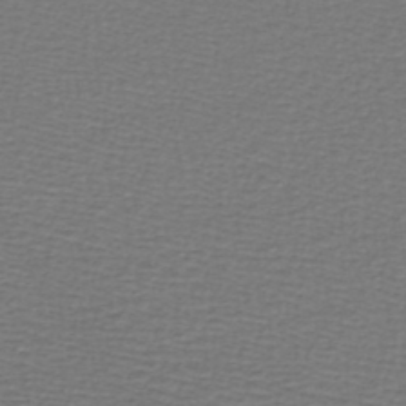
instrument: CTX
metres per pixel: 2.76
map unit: lHb
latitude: -43.9556
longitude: 73.2376
